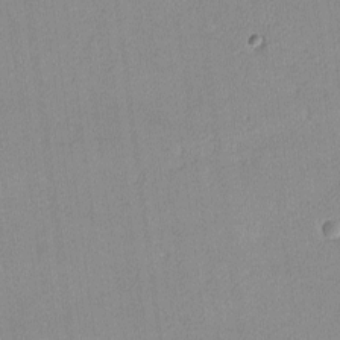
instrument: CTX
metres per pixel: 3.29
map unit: lHvf
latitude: -13.1242
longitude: -102.6112
